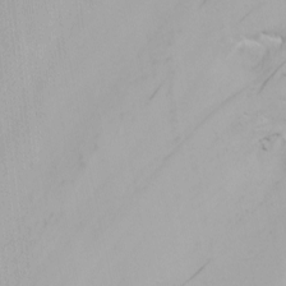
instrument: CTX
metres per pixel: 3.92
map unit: Nhu
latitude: -5.9178
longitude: -68.4223
